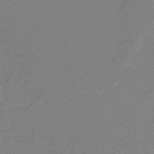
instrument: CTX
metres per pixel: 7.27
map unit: eHb
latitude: -48.4251
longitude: 86.9542
